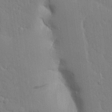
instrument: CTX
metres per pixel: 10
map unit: Ave
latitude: 17.0081
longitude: -140.9891
